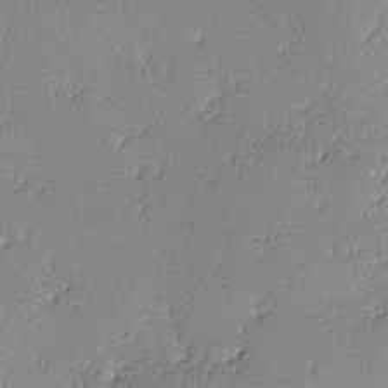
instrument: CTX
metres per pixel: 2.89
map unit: lHvf
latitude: -13.0864
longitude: -103.6316
